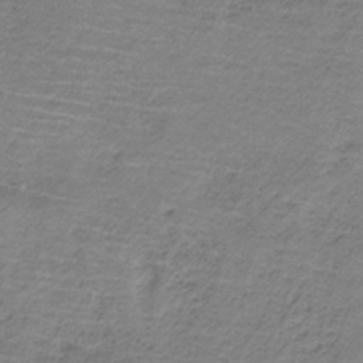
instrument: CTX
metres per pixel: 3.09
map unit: HNb
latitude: -34.2739
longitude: 56.5385
